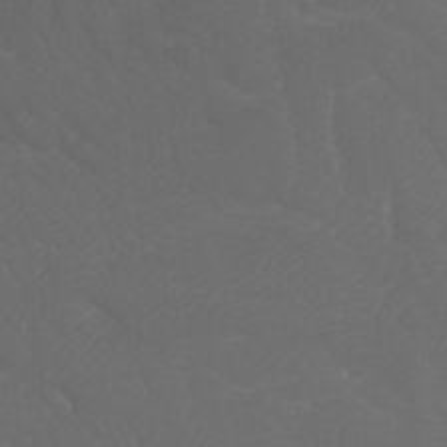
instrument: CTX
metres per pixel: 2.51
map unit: Htu
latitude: -7.9556
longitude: -65.6694
